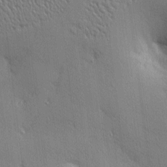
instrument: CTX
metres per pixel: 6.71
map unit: Nhu
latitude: 2.1011
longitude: -75.1970
